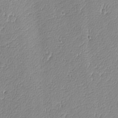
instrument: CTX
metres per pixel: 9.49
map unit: lAvf
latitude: -8.5007
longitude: -114.0633
